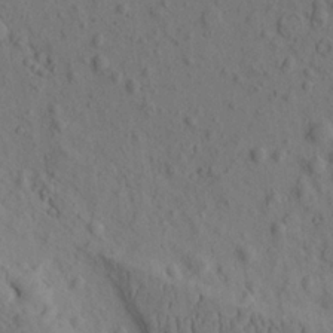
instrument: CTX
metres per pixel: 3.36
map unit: eHh
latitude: -1.3888
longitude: 18.1606
